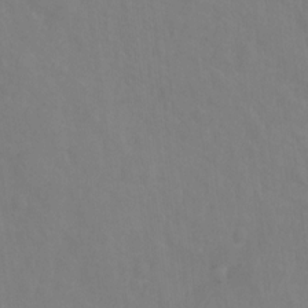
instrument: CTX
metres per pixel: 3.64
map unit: Hto
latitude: -1.5211
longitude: -33.8961
